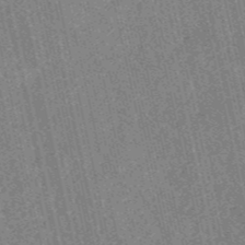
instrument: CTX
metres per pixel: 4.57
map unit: HNb
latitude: -53.7099
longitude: -37.9717
